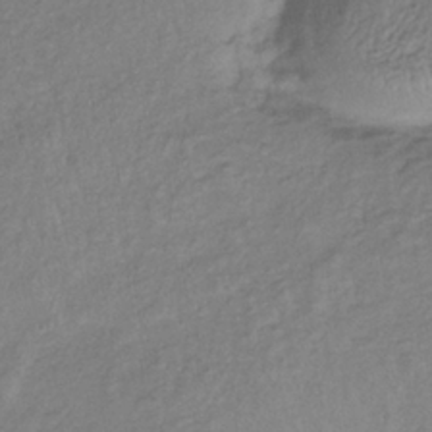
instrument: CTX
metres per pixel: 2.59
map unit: lHb
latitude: -36.7652
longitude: 71.6911
